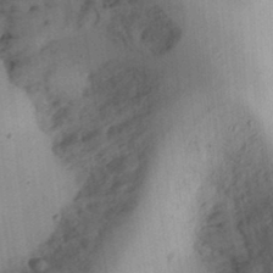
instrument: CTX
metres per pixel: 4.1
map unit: Ht
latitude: 11.1025
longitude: -74.4412
